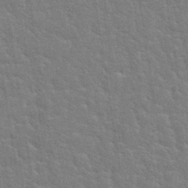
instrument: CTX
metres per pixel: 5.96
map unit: Hto
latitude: 35.2537
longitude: -51.9906
